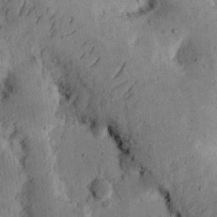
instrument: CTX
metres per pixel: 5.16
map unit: Ht
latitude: 13.8206
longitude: -74.1956
